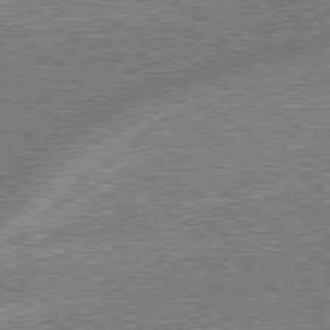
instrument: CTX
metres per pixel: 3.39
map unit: lApd
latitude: 79.0270
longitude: -170.2522
